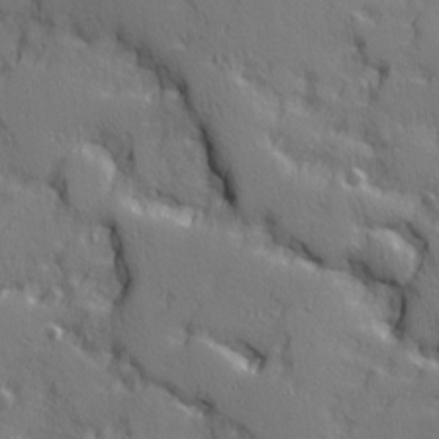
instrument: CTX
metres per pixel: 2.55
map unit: Ave
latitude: 11.6883
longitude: -101.6127
